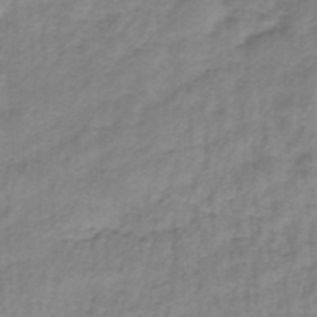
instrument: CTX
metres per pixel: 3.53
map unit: HNb
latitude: -34.0472
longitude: 60.1795
